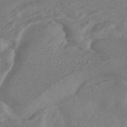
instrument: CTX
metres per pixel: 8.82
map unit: HNhu
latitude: -40.2361
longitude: 109.2565
